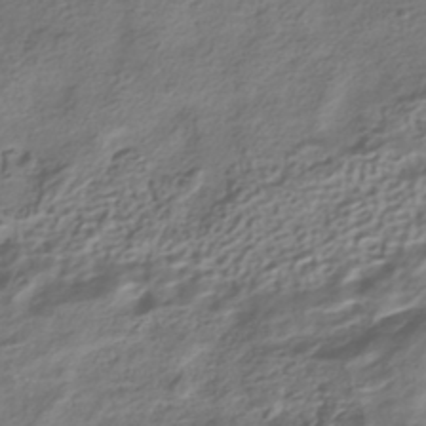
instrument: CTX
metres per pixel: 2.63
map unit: HNhu
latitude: -41.6344
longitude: 99.8044
